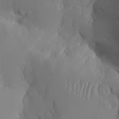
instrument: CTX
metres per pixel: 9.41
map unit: Aa
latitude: 23.9717
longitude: -127.2537
